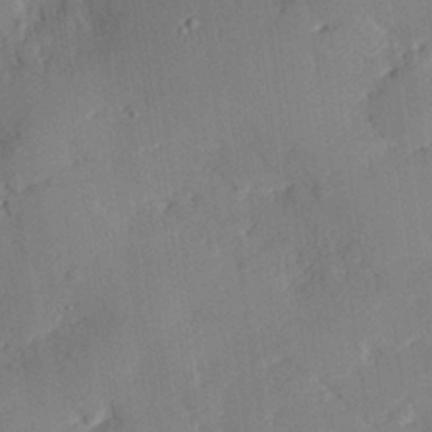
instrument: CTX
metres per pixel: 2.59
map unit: eHh
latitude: 28.5546
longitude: -82.1011
